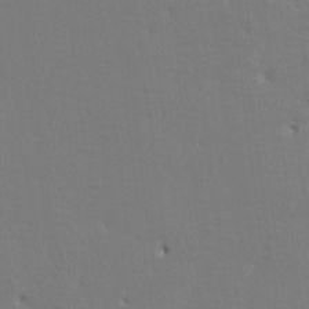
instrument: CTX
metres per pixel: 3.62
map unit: HNhu
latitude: 7.4426
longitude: -4.2900
